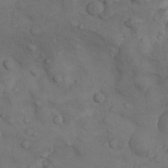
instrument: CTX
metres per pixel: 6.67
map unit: Nhu
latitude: 8.8758
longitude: -24.9513
